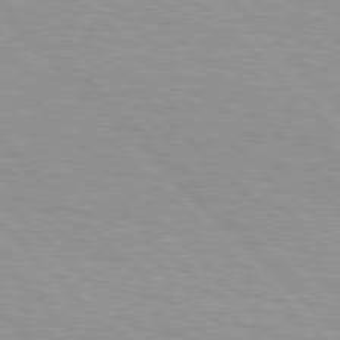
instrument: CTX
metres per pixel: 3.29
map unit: Hpe
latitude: 78.1200
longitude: -138.6679
